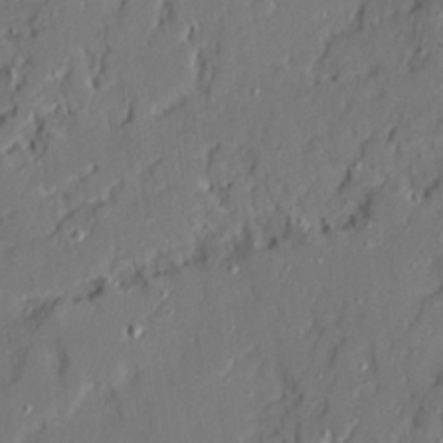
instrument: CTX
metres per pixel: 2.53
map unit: Ave
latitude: 20.9514
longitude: -128.5546
